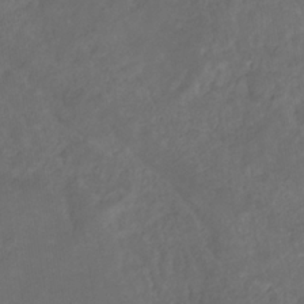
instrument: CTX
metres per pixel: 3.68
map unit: eHb
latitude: -32.8408
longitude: 72.1794
